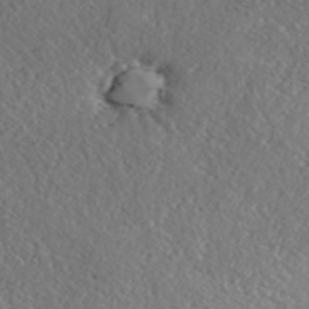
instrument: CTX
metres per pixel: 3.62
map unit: ANa
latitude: 40.1010
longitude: 18.9542
